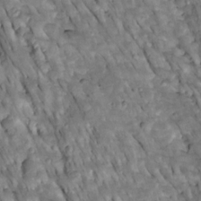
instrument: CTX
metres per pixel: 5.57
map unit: Htu
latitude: -2.7463
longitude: 149.8045
